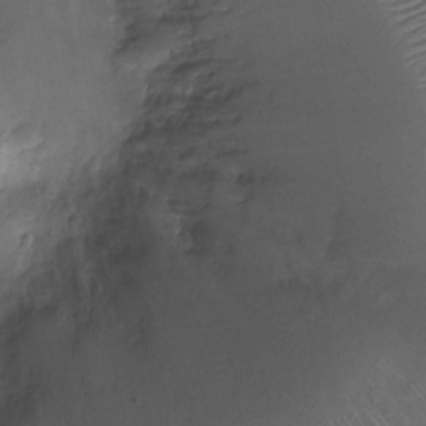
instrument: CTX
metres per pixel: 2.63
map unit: Ht
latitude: -9.9745
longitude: -20.7813
